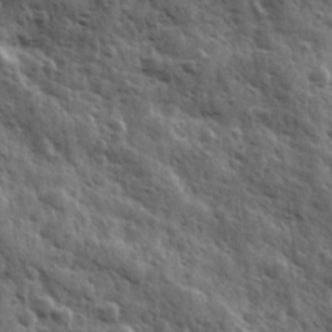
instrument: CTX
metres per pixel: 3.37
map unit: Ave
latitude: 11.3671
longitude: -103.0647
